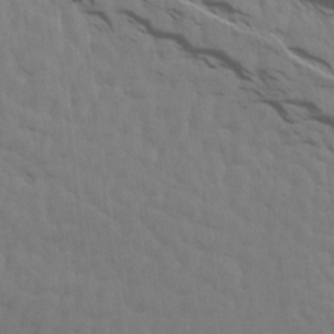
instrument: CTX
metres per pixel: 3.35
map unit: Aa
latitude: 14.9136
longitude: -142.4979
